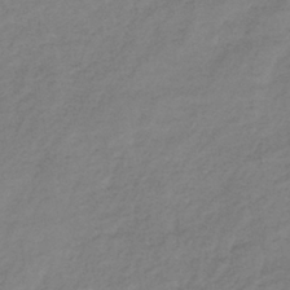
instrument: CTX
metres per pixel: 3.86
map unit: lHb
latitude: -37.2187
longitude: 71.8611
